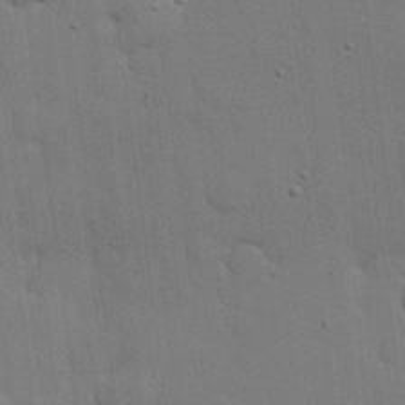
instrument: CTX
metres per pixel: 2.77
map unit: lHvf
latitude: 18.5168
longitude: -113.6694
